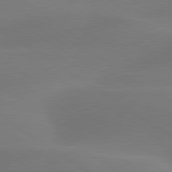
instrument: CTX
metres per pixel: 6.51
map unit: lApd
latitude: 79.8017
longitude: -90.8380
